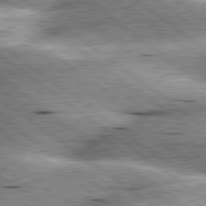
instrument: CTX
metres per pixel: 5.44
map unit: lApd
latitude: 79.9150
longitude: -140.1577
